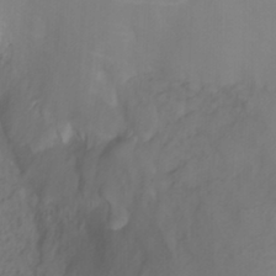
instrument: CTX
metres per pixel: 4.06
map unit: HNhu
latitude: -27.4454
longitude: 74.2551
